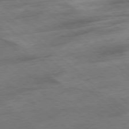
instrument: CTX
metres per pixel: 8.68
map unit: Hpe
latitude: -78.6896
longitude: -15.5560
